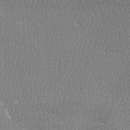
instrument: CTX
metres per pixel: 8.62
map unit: Ave
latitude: -0.2551
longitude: -115.1214
